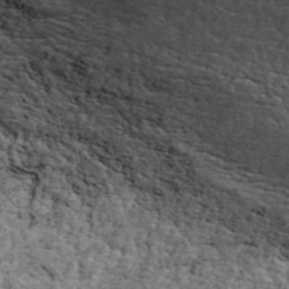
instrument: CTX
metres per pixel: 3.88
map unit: ANa
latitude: 44.8947
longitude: 45.3888
